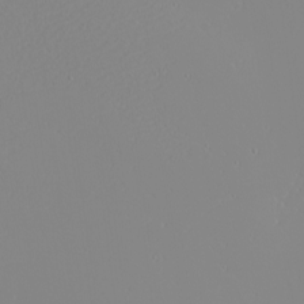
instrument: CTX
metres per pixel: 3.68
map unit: Nhu
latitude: -4.4440
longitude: -81.8205
